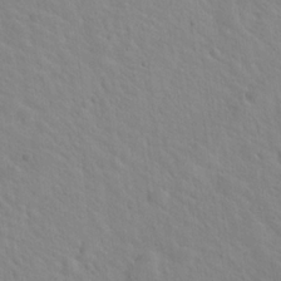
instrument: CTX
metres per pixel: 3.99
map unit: Hto
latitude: 20.2334
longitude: -54.4979
